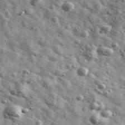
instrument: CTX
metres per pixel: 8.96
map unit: Ave
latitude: 41.4615
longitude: -107.0269
